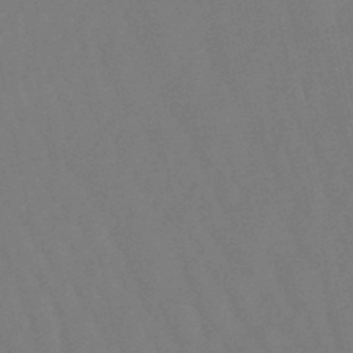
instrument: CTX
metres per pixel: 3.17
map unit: lHb
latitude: -49.2376
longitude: 71.5021
